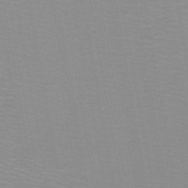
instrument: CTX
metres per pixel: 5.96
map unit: lHb
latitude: -44.2173
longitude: 53.2376
